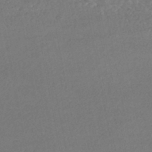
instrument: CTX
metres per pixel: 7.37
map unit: HNhu
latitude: -46.0850
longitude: 98.0094
